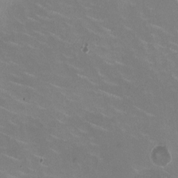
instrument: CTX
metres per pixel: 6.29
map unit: HNhu
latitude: -0.3685
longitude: -2.4034
